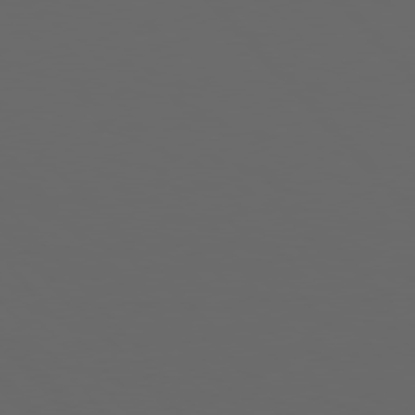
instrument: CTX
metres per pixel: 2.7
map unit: Hpe
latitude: 76.9702
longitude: -166.3467
